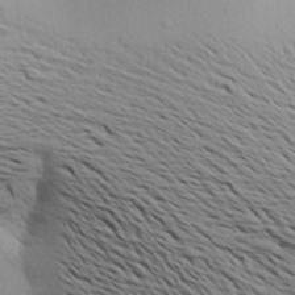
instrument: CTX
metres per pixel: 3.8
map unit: Aa
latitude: 20.8191
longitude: -148.2711
